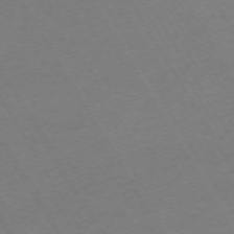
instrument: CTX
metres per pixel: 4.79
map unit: Hpe
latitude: -72.4440
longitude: 9.3887
